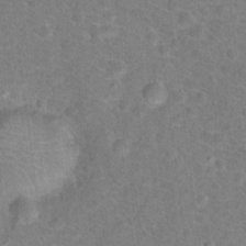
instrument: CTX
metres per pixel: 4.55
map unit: Hto
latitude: 17.7639
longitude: -43.4804
